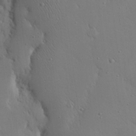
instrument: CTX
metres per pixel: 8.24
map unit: eHh
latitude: 20.6302
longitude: -71.1403
